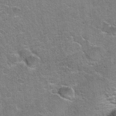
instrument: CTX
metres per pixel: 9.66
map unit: Hto
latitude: 19.7827
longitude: -49.2537
